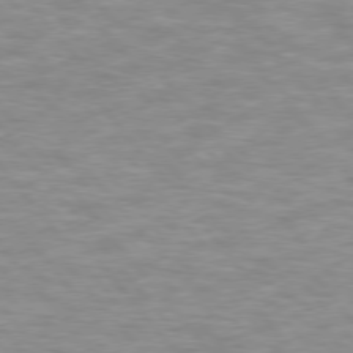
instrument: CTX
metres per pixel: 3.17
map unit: lApd
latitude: 75.9717
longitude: -58.1956
